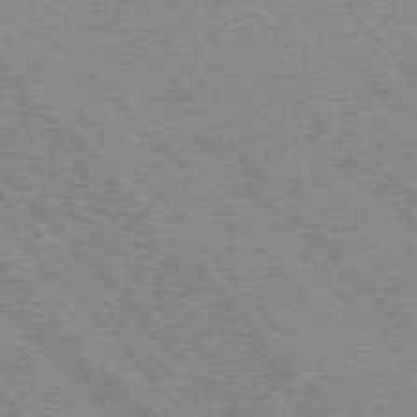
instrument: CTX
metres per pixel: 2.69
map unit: Hpe
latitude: 75.9717
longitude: -151.1214
